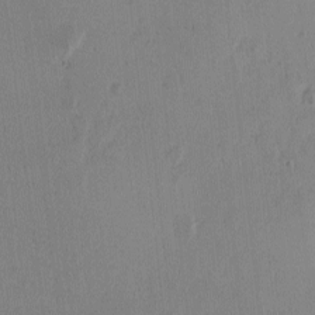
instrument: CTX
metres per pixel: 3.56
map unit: Ave
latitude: -8.4440
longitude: -121.9717
